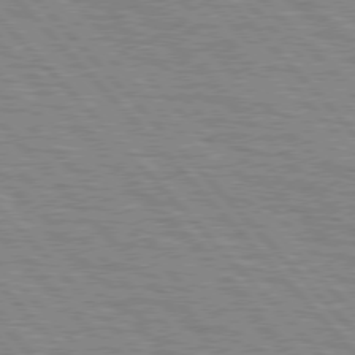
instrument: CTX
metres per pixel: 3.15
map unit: lApd
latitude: 76.7813
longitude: -72.6680
